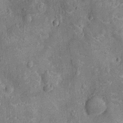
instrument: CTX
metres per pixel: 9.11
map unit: Nhu
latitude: -13.2376
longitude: -23.8205
